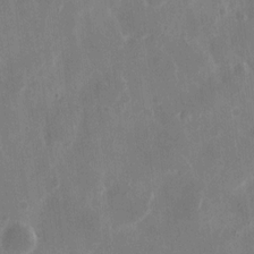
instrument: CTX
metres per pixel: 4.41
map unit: eHh
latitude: 9.3860
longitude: -69.2348
